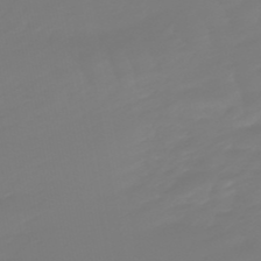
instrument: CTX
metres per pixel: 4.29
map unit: lHb
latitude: -49.6344
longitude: 82.3306
